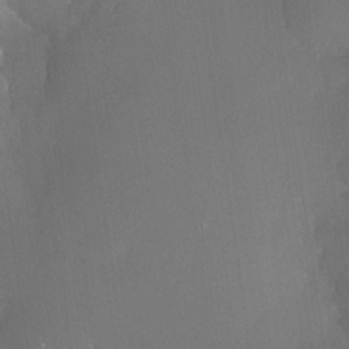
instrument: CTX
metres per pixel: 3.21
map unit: Nhe
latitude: -32.3307
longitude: -117.2159
